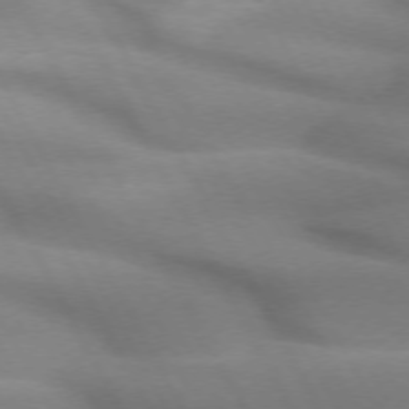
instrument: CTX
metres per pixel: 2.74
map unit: lApd
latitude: 72.4034
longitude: -50.9891
